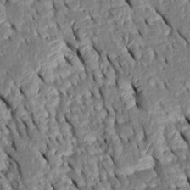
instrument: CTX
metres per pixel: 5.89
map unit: Htu
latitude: 1.1025
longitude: 149.1243
